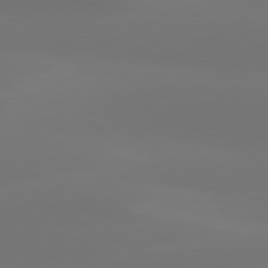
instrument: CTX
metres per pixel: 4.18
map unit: Hpe
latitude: 78.1389
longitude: -129.6127
